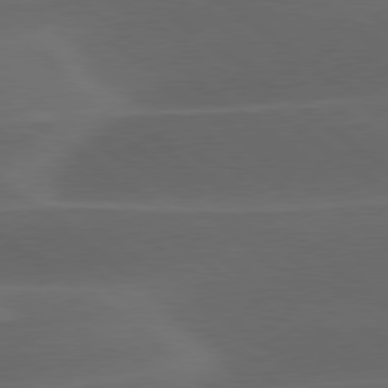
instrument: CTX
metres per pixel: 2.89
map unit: lApd
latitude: 78.9325
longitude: -48.6868
